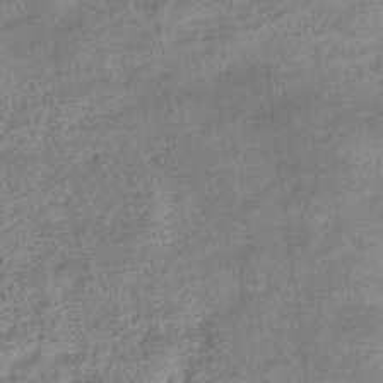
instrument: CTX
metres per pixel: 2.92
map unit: eHb
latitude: -36.5195
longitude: 80.0661
